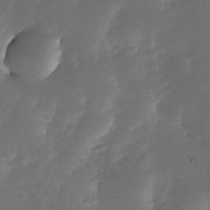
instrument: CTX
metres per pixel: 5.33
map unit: Nhe
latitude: -33.6344
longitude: -117.1592
